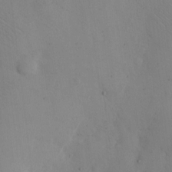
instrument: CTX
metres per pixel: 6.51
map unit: eHh
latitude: 12.4601
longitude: -61.4048
